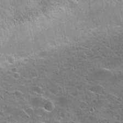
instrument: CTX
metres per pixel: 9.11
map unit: Nhu
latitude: 31.9151
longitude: -53.7828
